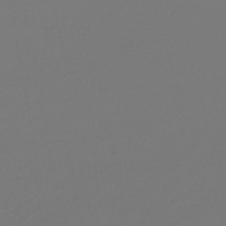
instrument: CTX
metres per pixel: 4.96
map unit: lHb
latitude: -47.3509
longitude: 62.7085
